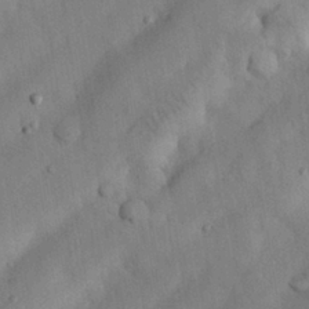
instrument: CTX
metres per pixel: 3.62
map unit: Nhu
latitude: 26.3089
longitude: -72.2145
